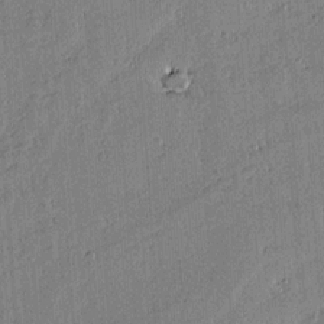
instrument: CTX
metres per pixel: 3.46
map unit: lAvf
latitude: 14.4223
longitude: -125.9339
